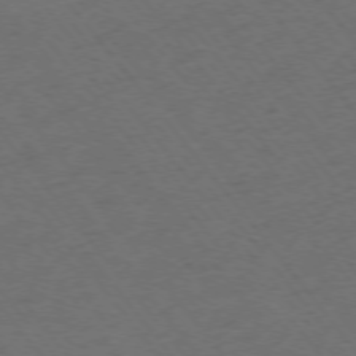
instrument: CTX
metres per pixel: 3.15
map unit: Ap
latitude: -75.8801
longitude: -64.3845
